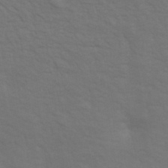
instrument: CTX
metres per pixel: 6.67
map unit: Hve
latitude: 33.6127
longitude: 150.1417
